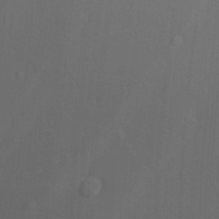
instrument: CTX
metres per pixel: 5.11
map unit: Ave
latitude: 23.5560
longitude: -136.4601
